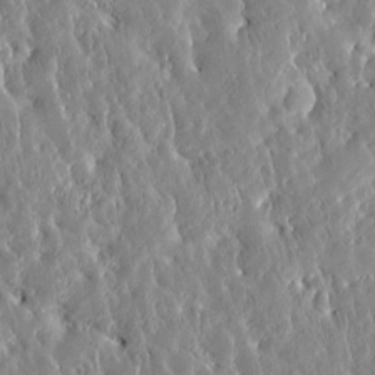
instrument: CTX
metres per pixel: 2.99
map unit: Htu
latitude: -5.2376
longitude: 173.5777
